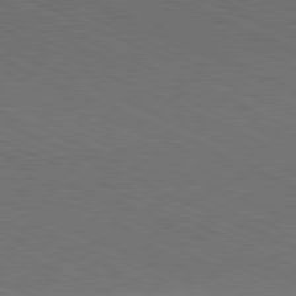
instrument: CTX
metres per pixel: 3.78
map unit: Hpe
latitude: -81.7667
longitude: 15.3699
